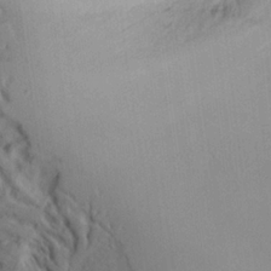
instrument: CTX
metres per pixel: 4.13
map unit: Aa
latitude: 23.4048
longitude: -131.9717
